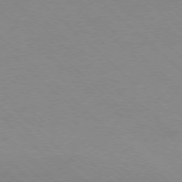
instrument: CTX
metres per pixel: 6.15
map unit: Ap
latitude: -77.6911
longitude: -84.5168
